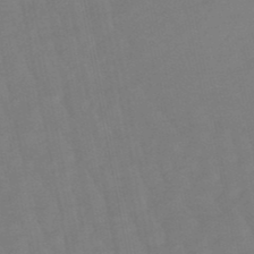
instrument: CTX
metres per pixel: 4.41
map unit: lHb
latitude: -49.1054
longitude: 82.6518
